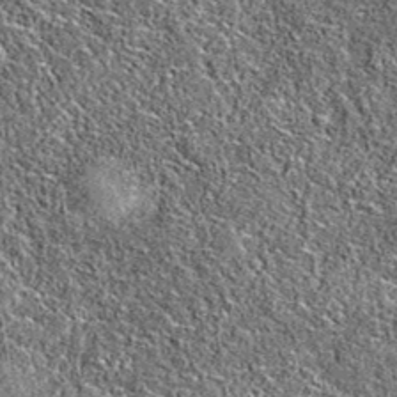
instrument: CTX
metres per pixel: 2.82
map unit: eAb
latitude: 36.6301
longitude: 106.0472
